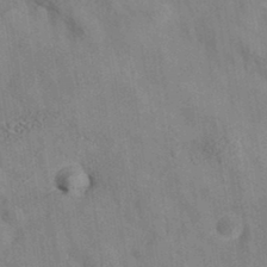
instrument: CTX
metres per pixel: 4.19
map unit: eAb
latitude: 35.0836
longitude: 109.9745
